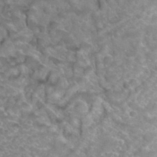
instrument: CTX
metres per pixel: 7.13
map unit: Hto
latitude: 32.7624
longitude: -47.8395
